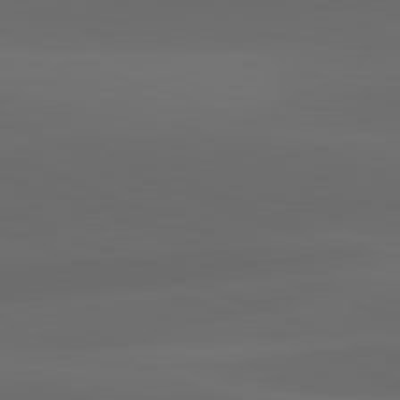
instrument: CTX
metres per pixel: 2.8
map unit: lApd
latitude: 81.9150
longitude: 131.6344
